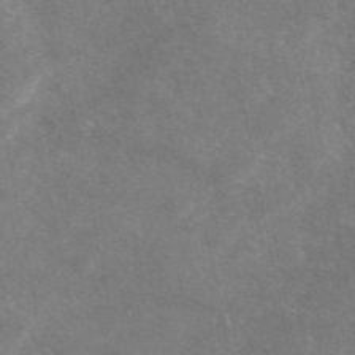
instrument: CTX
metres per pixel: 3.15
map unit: eAb
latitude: 47.3293
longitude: 119.6722
